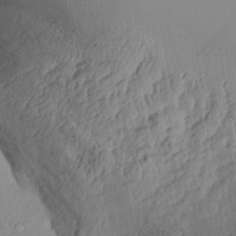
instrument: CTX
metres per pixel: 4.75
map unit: Aa
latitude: 30.2523
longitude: -132.7624
